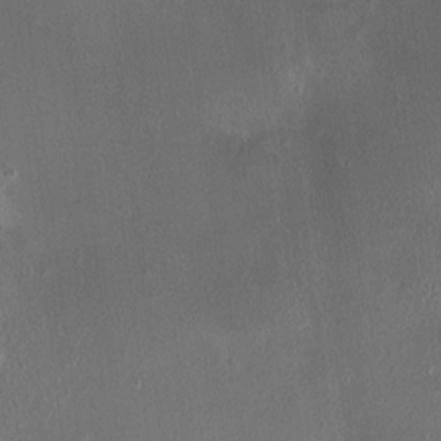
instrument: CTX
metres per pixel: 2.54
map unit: HNhu
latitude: -0.5763
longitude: 4.5951
